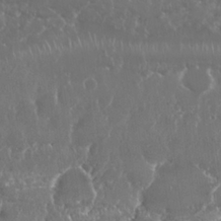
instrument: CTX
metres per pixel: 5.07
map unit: Nhu
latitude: 25.6882
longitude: -60.2900
